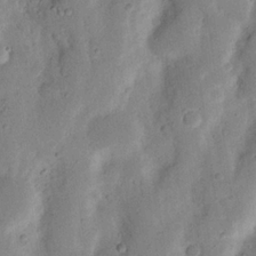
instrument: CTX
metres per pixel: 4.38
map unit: Nhu
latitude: 19.4426
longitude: -74.6113
